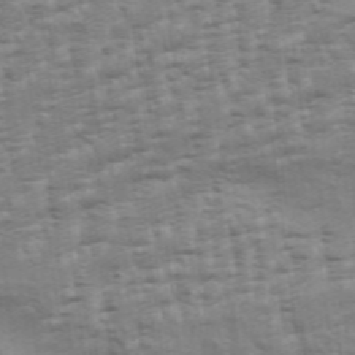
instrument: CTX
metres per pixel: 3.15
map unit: Aa
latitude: 34.4979
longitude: -136.0255
